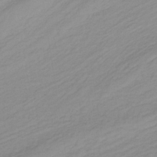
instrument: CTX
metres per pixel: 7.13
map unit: lHb
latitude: -36.0094
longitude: 70.4629
